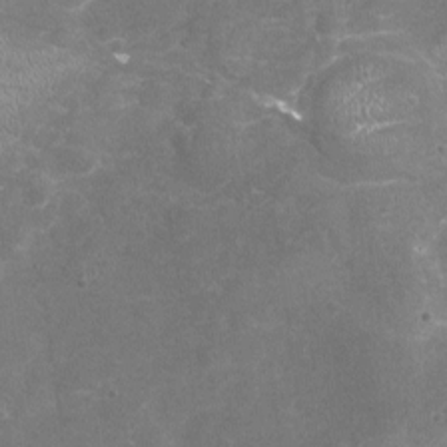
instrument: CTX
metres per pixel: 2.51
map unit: Nhu
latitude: -18.1039
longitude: -56.8757
